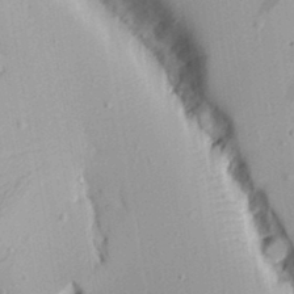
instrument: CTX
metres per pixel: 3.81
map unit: Aa
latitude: 16.9136
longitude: -124.7813
